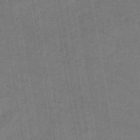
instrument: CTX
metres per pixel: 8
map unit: eHb
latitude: -40.1606
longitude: 82.7274
